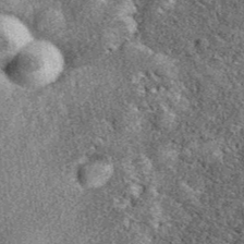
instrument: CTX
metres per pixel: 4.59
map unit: eAb
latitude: 39.5371
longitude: 108.4818
